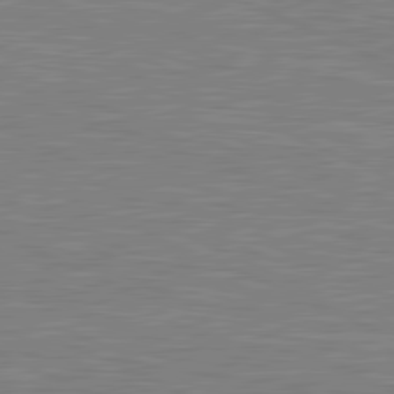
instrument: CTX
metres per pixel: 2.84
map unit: lApd
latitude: 81.2537
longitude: -170.8380
